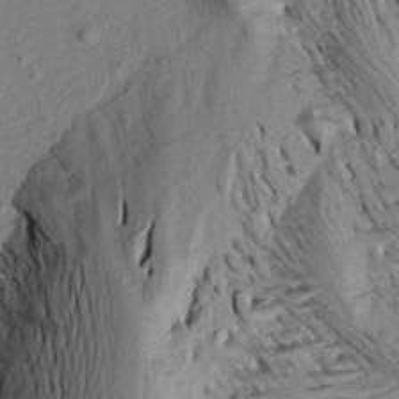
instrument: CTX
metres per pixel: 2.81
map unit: Aa
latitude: 18.4601
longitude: -145.3293
